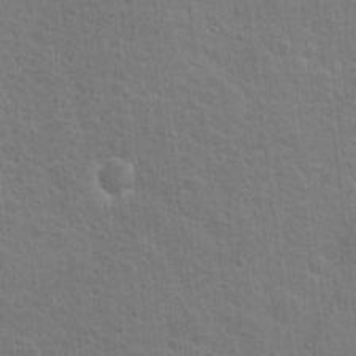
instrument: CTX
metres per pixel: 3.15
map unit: Nhu
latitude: 18.1011
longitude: -31.1970
